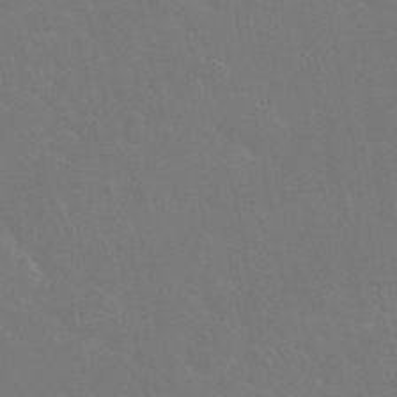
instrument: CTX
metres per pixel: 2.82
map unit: Nhu
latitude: 27.6127
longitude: -61.9717
